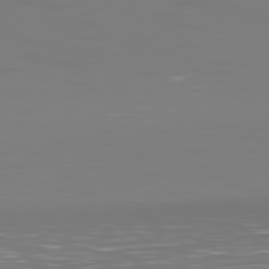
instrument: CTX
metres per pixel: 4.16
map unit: Ap
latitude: -81.5966
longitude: -61.5371
